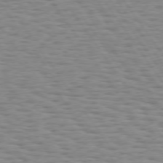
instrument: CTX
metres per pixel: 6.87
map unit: Hpe
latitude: 73.4238
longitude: -132.9136
